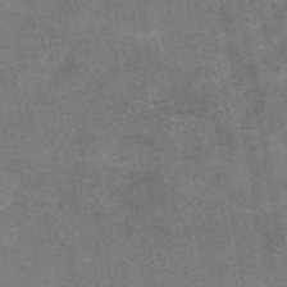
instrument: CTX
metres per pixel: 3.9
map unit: eAb
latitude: 48.1389
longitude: 122.3495
